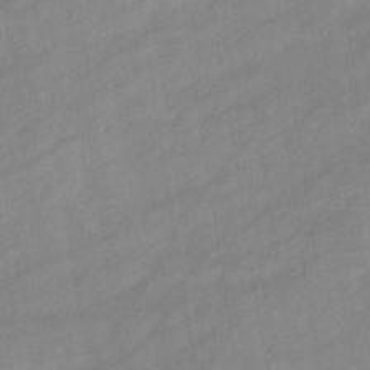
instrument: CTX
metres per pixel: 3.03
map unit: eHb
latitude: -37.5777
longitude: 78.1605
